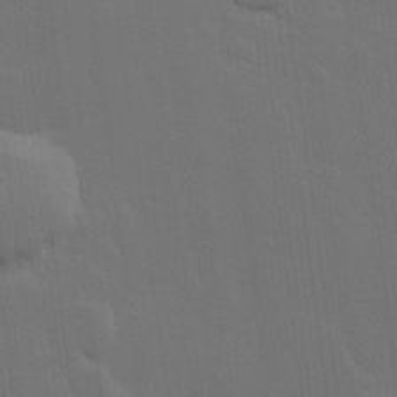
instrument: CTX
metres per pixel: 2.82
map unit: Hve
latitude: 22.6868
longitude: 147.2376
